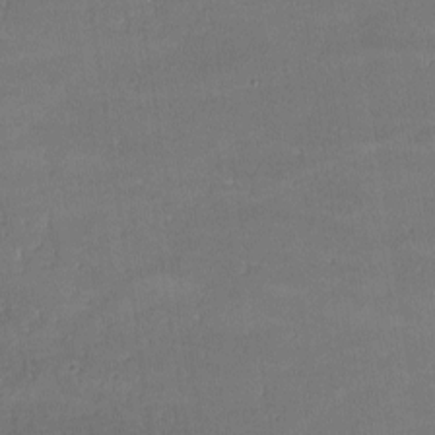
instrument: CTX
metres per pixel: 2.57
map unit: lHvf
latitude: -9.3510
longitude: -101.8961
